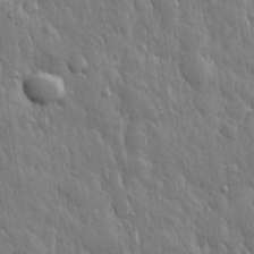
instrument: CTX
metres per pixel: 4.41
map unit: eHh
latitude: 30.8569
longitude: -79.3482
